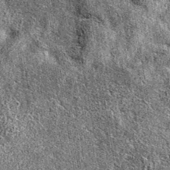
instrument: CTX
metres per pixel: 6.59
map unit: eAb
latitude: 37.3104
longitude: 105.6344
